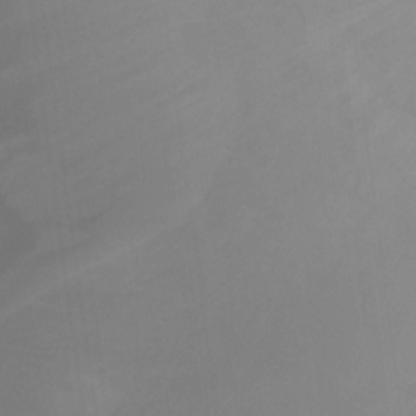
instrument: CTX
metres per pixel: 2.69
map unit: Ht
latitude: -0.8030
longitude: -32.5357
